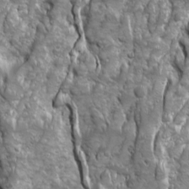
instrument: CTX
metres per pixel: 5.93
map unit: Ave
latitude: 16.3278
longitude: -133.5749
